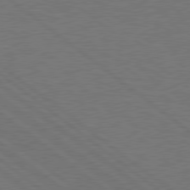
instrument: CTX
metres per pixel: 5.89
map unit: Hpe
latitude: 78.9892
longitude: -123.9717
